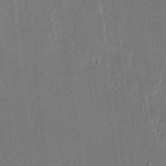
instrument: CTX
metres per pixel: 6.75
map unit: lAvf
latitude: -8.4440
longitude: -113.4426
